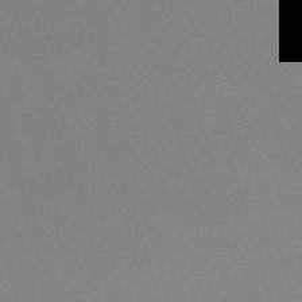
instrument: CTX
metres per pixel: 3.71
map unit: eHh
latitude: -62.0283
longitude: 50.3873
